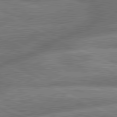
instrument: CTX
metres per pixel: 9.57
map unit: lApd
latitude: 81.1403
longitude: -167.7071
